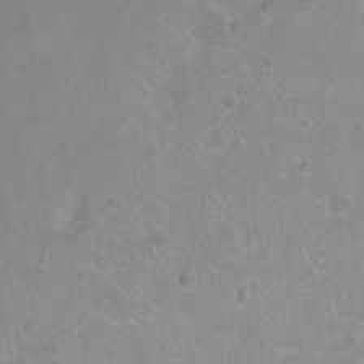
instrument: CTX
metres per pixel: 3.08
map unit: Ht
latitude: -5.8422
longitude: -36.6869
